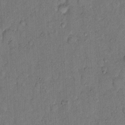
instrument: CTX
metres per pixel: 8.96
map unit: Hto
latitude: 9.9528
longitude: -61.6505
